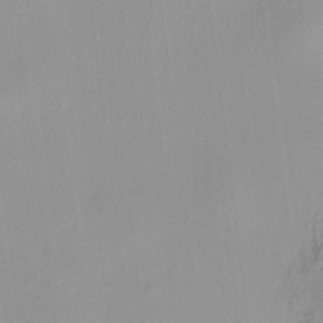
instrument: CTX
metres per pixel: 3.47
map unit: HNhu
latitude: 7.3293
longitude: 13.6722
